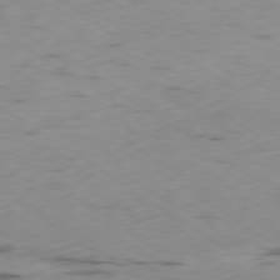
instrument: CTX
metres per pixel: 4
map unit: Ap
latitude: -79.4832
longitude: -72.2712
